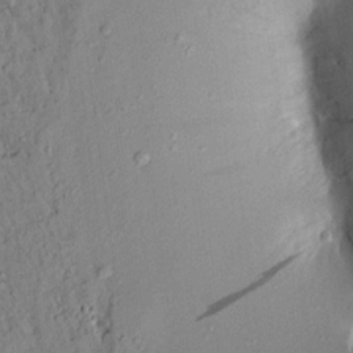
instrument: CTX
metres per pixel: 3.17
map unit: Aa
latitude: 17.3293
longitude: -148.5546
